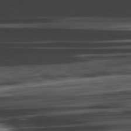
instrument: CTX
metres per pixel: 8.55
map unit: Ap
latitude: -82.2361
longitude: -78.2334
